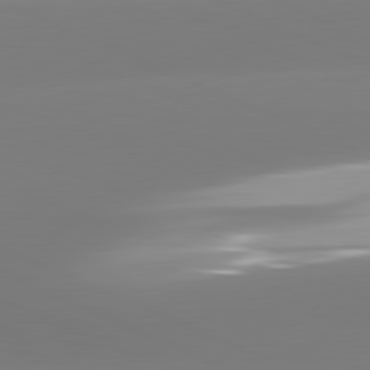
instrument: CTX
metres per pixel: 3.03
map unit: lApd
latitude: 81.6127
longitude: -165.6127
